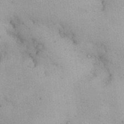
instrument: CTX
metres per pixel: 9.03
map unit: Nhu
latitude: 26.6680
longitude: -68.6302
